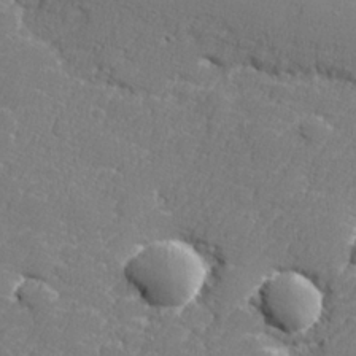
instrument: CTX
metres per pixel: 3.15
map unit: lHvf
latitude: 24.6679
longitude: 141.4076
